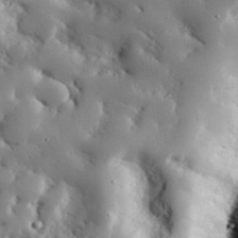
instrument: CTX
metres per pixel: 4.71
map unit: eHh
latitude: 30.3845
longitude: -80.7813
